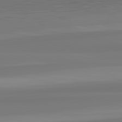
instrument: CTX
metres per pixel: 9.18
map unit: lApd
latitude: 82.6490
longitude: 174.7652
